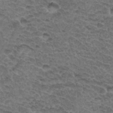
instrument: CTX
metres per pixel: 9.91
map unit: Hto
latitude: 32.9703
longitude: -47.9528
